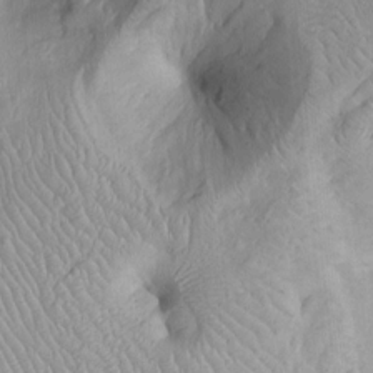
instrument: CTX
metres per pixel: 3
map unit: Htu
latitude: -6.8030
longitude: 152.4251
